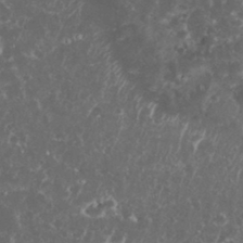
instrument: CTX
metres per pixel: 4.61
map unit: eHh
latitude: 33.6505
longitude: -62.0633
